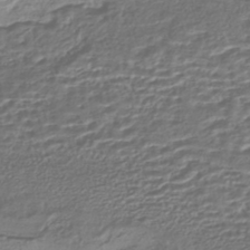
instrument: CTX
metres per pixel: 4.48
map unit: HNhu
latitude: -43.5021
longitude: 107.3699
